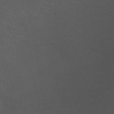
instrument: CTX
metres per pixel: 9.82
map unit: ANa
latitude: 39.5749
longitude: 21.1620
